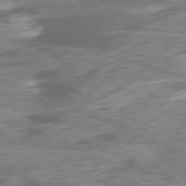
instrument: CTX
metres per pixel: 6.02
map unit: Ap
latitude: -76.7841
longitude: -78.5924
